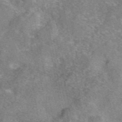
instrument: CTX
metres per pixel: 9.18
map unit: eAb
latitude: 46.8569
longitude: 102.9920
